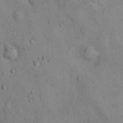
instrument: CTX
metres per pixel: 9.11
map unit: Hto
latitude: 12.1578
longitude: -59.4049
